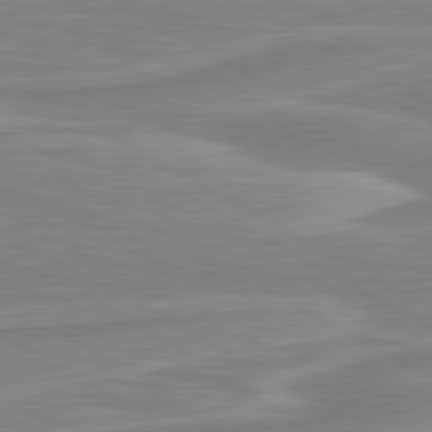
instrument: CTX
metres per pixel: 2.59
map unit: lApd
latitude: 80.6113
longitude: 173.7477
